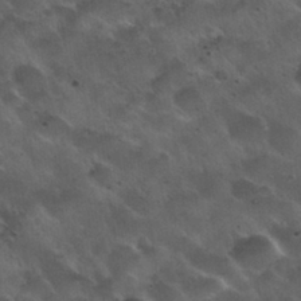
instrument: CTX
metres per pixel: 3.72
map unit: Nhu
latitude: 30.8947
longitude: -55.4237
